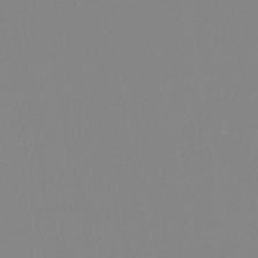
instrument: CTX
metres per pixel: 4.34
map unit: lHb
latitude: -44.9542
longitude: 56.0094
